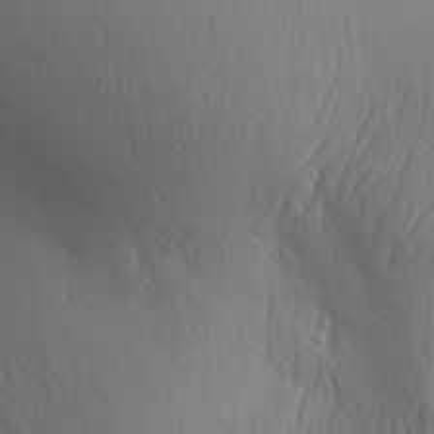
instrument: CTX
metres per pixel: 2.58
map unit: Aa
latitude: 30.8569
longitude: -143.1970
